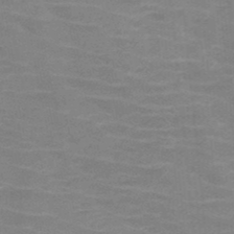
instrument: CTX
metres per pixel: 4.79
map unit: HNb
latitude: -46.7085
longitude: -46.2523
